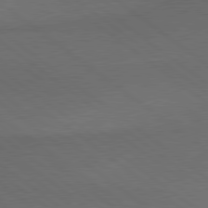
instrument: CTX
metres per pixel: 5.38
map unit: lApd
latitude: 79.3860
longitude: -176.6301
